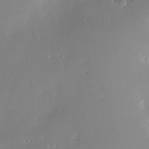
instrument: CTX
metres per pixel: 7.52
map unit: Nve
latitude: -8.1039
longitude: 173.1809
